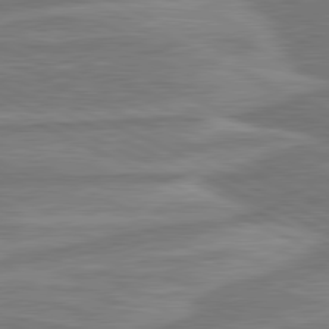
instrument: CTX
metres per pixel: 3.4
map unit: lApd
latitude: 80.9325
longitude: -175.4615
